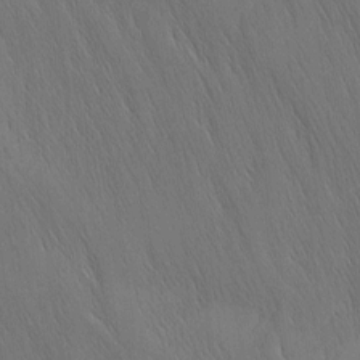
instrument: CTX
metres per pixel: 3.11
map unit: Nhu
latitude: -4.6707
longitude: -151.0269
